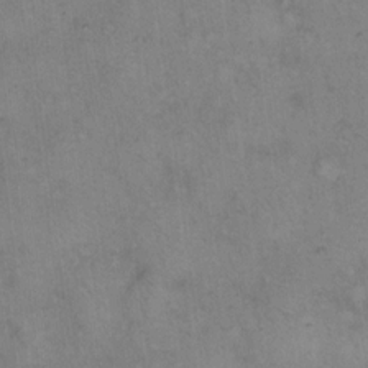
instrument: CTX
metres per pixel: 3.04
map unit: eHh
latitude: 14.4034
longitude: -63.9717
